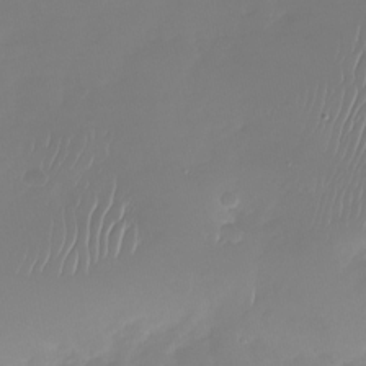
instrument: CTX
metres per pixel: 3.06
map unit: Nhu
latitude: -27.7099
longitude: -61.2915
